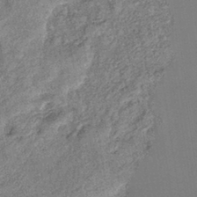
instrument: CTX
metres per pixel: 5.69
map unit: eHb
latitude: -39.9745
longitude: 78.1416
